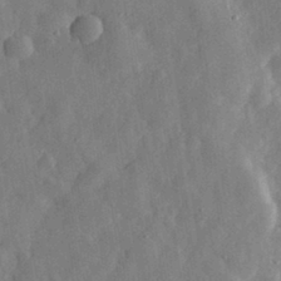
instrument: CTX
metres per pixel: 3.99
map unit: eHh
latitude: 31.4994
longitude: -75.5371
